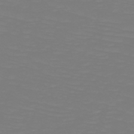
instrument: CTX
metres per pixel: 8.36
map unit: HNb
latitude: -49.5399
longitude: -50.4979
